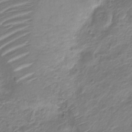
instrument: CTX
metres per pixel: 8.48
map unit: Nve
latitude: -19.7856
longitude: 105.9556
